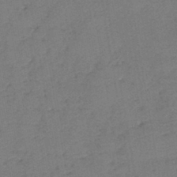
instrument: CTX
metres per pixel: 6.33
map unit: lHb
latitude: -42.1794
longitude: 79.6910
